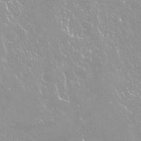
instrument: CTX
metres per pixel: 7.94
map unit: Nhu
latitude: -9.1998
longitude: -70.5357
